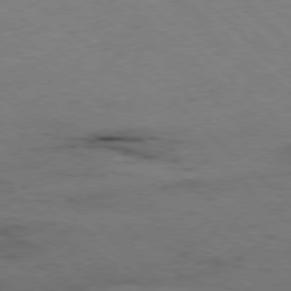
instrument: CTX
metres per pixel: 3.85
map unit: Hpe
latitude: -78.2361
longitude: 12.9164
